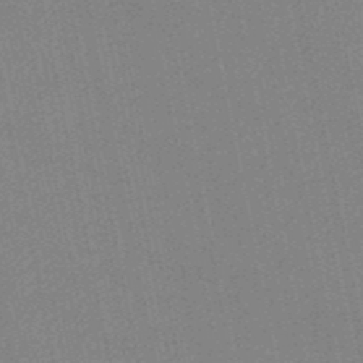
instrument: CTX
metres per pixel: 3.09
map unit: HNb
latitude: -49.0487
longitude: 59.2186
